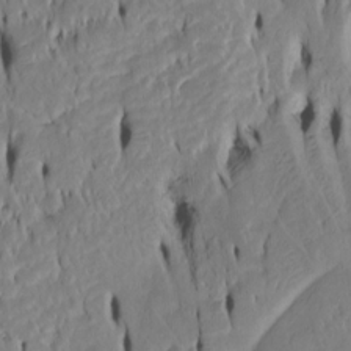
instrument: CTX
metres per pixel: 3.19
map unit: Htu
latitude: -5.1809
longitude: 150.8596
